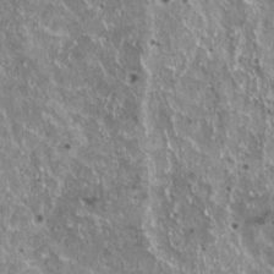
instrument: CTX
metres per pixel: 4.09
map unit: HNhu
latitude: 2.8002
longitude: 5.6533
